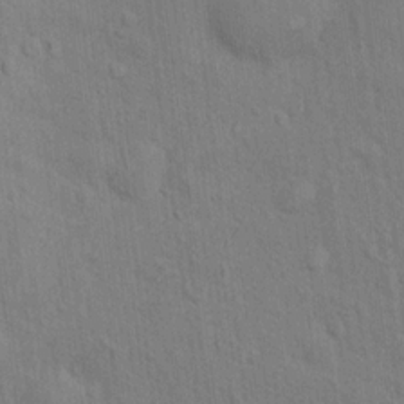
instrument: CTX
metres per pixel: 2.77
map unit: Hto
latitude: 14.4601
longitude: -37.9906
